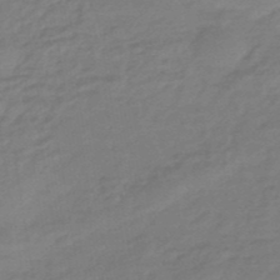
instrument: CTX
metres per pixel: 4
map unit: HNhu
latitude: -46.2739
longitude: 89.6155
